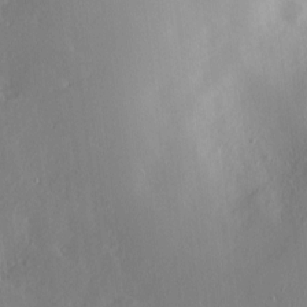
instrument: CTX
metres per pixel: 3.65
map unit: Nve
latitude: -8.3306
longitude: 175.7099
